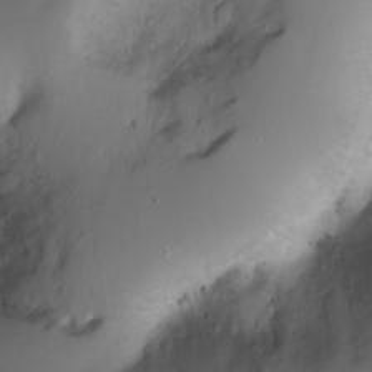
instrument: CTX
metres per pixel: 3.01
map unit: Ht
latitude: -3.9178
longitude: -29.2348
